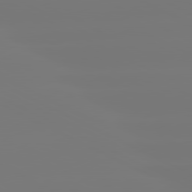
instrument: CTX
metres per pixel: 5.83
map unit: lApd
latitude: 80.8191
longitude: -148.5357
